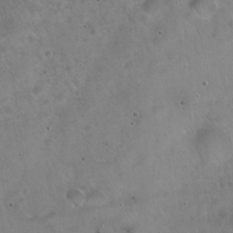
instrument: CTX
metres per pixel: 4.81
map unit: Hto
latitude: 21.8773
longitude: -54.4979
